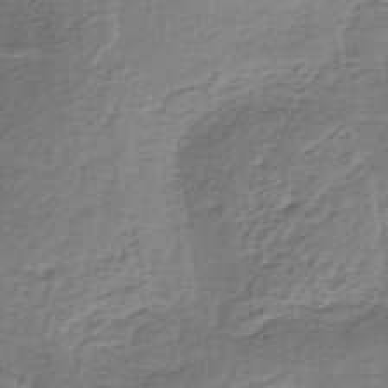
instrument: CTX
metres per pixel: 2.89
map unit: lHb
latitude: -36.9163
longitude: 60.8030
